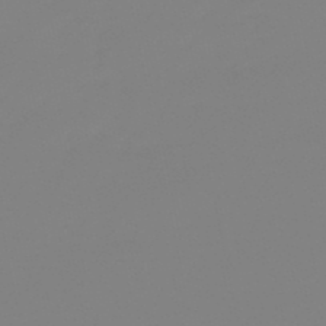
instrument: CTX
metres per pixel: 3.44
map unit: lHb
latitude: -49.0298
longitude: 79.8044
